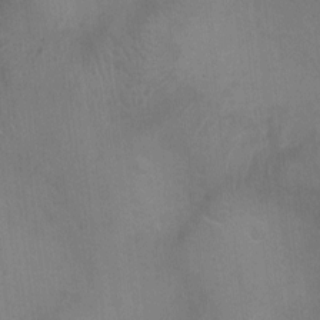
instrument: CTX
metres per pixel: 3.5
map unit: Ht
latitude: -4.2739
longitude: -17.4049
